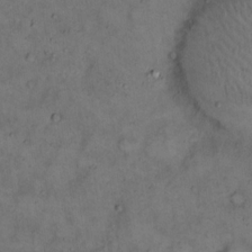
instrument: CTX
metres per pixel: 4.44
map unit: eHh
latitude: 15.2159
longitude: -62.2334
